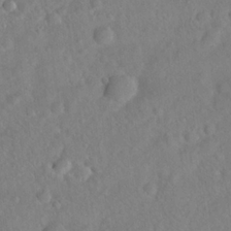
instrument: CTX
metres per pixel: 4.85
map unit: Hto
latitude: 19.6694
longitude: -53.4805
